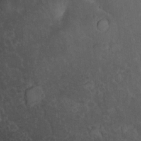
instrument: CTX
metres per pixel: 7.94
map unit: lAvf
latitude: 8.5357
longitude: 169.2376
